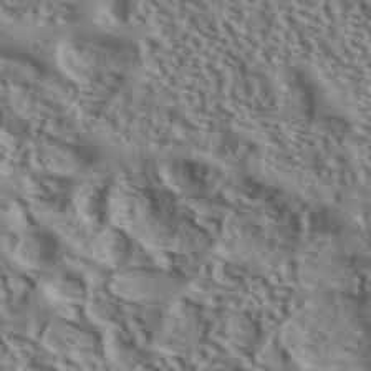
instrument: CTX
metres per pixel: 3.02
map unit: ANa
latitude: 41.7639
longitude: 50.7652
